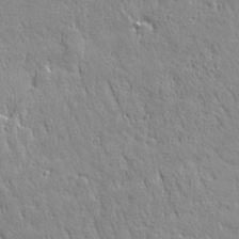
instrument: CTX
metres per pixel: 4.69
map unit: Ave
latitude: 22.1767
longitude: -135.8583
